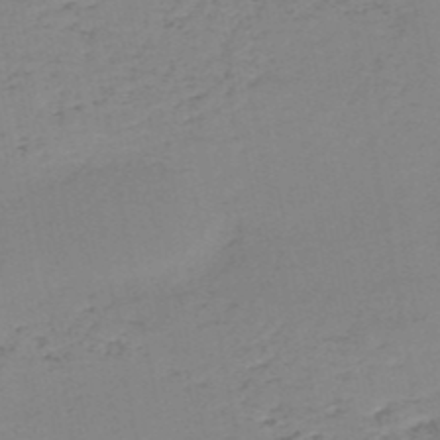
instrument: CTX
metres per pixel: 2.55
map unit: HNb
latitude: -50.8219
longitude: -52.8380
